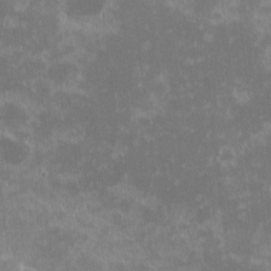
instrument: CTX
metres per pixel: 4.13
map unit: eHh
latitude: -1.1809
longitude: -85.1781
